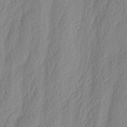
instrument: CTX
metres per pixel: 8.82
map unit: lAa
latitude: -4.6707
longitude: -130.3657
